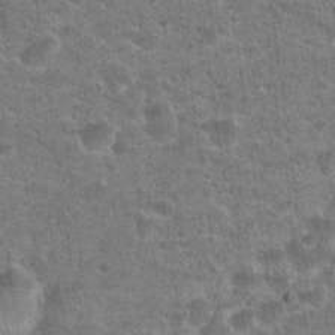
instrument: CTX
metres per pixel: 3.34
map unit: Hto
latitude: 23.5371
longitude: -48.3656
